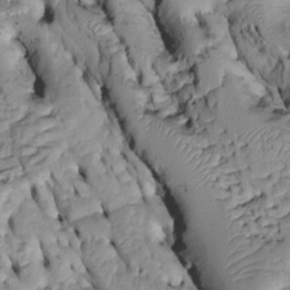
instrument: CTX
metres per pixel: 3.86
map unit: Htu
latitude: -6.3495
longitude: 154.3873
